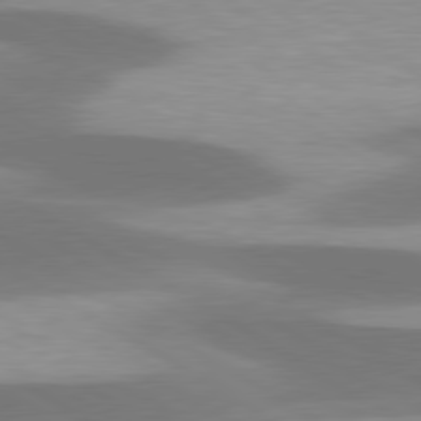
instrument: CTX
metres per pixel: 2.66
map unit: lApd
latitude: 79.8773
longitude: -88.3846
